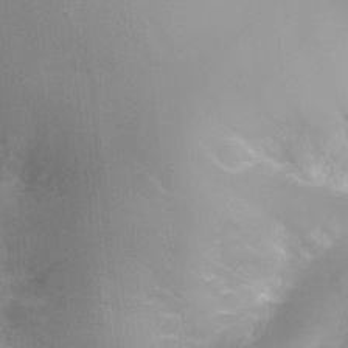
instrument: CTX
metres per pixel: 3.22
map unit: Ht
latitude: -7.9367
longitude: -24.1955
